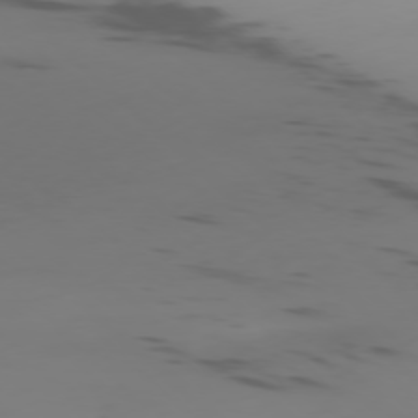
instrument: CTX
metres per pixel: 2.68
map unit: Ap
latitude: -77.8611
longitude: -64.8380
